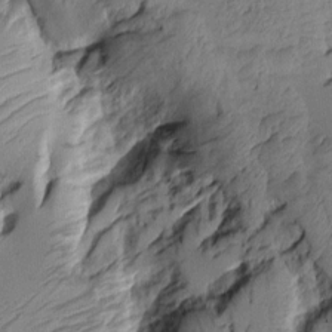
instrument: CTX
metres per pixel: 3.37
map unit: Aa
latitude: 7.6694
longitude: -128.3656
